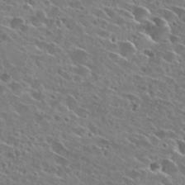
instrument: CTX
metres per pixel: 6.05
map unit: Hto
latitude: 26.8569
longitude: -43.4993
